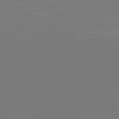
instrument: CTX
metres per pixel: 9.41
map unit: Hpe
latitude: 76.1011
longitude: -131.5938
